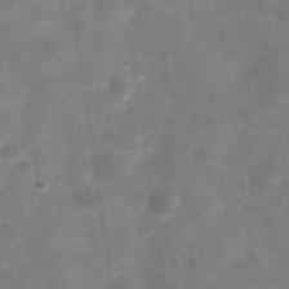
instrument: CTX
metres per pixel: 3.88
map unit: Hve
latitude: -30.6896
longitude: 93.5966
